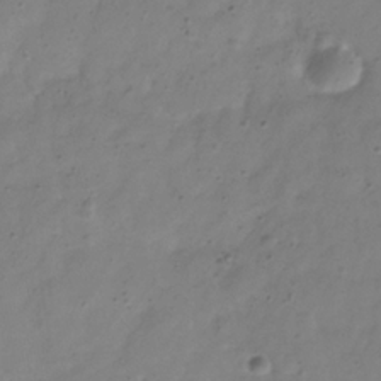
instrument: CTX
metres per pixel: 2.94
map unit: Hve
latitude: -32.5007
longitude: 91.7289
